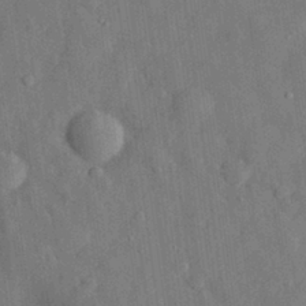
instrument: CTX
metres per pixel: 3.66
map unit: eHh
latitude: 29.8394
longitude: -77.1403
